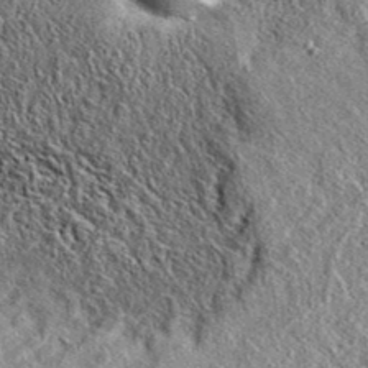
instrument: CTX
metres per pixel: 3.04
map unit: eAb
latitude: 37.8961
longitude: 109.5966
